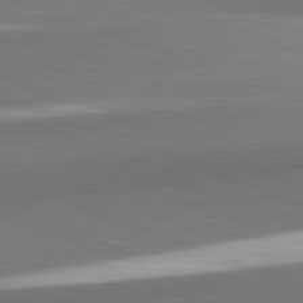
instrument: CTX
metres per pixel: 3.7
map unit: lApd
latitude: 82.2144
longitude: 152.1605
